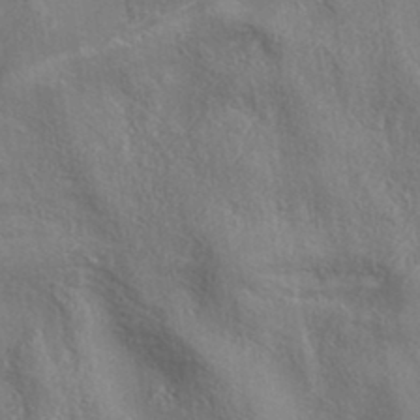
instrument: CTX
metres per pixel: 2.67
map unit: eAb
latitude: 35.0269
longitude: 111.5399
